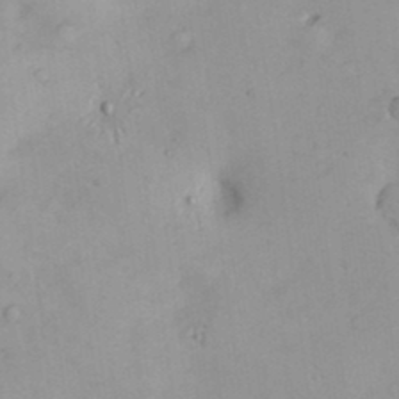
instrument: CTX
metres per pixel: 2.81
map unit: Nve
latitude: -8.5385
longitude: 174.8596
